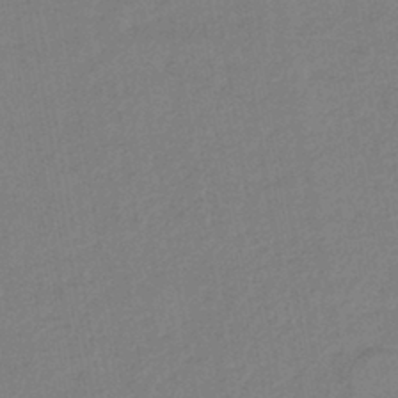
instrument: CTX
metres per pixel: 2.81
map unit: lHb
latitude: -42.0849
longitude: 68.1794
